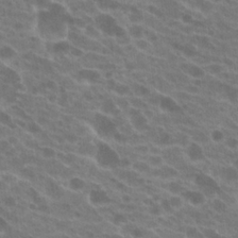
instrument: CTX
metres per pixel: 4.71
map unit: Hto
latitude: 21.8961
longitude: -38.4790
